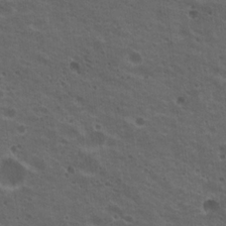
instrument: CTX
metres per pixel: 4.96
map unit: Nhu
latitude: 19.1592
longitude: -30.1767
